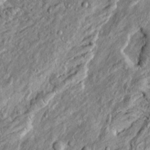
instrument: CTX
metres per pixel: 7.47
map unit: Htu
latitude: -5.3887
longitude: 157.0108
